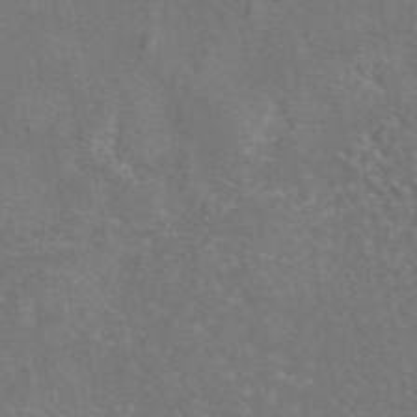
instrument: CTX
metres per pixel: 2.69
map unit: eAb
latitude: 46.7436
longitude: 110.1605
